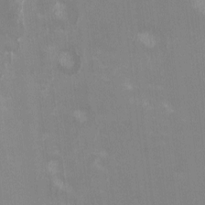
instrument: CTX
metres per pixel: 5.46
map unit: HNhu
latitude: -0.4062
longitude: -4.0633
